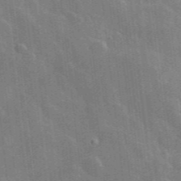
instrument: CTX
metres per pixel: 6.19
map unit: lHvf
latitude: 36.3845
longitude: -91.0458
